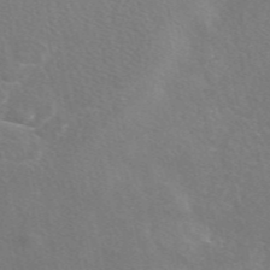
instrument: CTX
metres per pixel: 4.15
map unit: eAb
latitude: 48.5168
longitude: 118.4818
